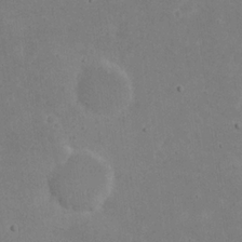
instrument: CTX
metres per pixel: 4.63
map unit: eHh
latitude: 20.8380
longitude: -71.7827
